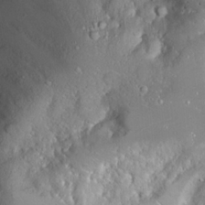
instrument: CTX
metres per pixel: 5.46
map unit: Hto
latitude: 19.6505
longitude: -57.8772
